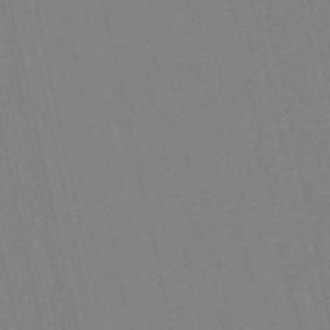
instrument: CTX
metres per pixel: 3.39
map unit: eHb
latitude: -50.0472
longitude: 76.9542
